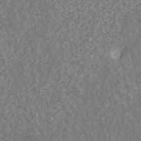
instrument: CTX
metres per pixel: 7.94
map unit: ANa
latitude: 44.6490
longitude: 23.5588
